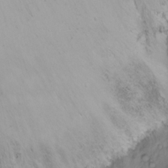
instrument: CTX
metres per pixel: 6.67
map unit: Ht
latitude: 1.6127
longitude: -36.7435
